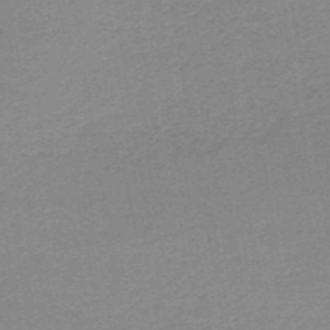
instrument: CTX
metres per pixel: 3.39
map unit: HNb
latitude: -49.7478
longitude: -48.8758
